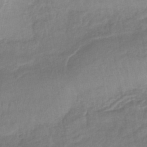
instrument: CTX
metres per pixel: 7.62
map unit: lHb
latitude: -42.4628
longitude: 81.6155
